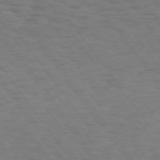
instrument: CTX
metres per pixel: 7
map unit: Hpe
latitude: 74.4790
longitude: -133.0836
